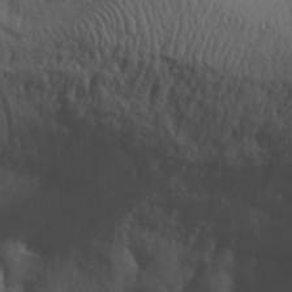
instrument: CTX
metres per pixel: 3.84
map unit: eHh
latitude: 30.3657
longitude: -68.9514
